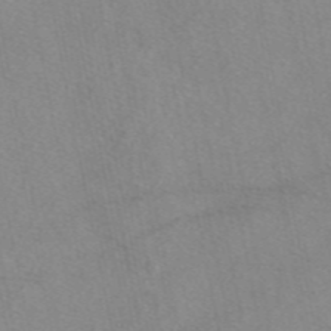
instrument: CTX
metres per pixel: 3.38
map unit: eAb
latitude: 48.2334
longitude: 111.4076
